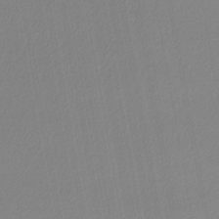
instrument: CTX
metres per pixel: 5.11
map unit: lHb
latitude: -44.0094
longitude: 61.8044
